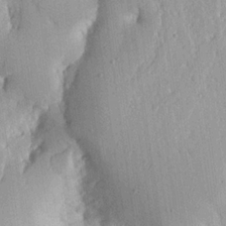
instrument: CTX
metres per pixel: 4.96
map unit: lHvf
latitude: 20.1389
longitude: -115.4615
